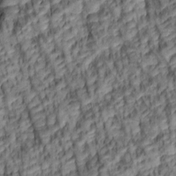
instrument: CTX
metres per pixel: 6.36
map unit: lAa
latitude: 6.0633
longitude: -115.9339
